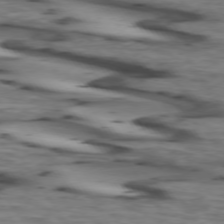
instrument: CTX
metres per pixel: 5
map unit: lApd
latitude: 73.9717
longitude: -64.2900
